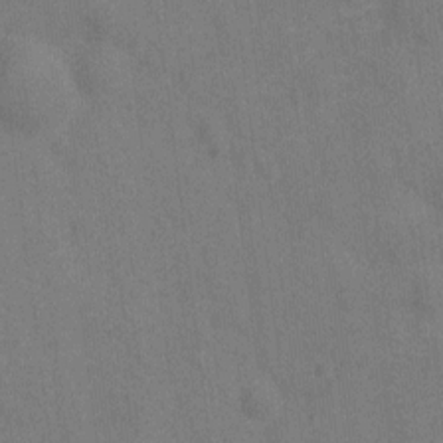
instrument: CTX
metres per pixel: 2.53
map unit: Hto
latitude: -0.0094
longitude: -34.2900
